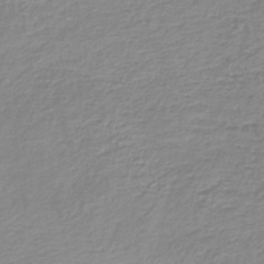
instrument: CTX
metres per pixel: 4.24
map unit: lHb
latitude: -46.3873
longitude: 65.0298
